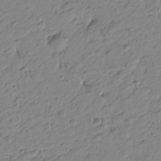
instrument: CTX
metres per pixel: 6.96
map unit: Htu
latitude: -1.0676
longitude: -175.4615
